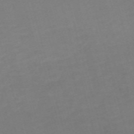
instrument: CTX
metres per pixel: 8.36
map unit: Nve
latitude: -58.8030
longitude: 58.3684
